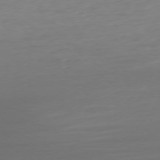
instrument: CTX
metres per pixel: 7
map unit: Ap
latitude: -77.2187
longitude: -68.2523
